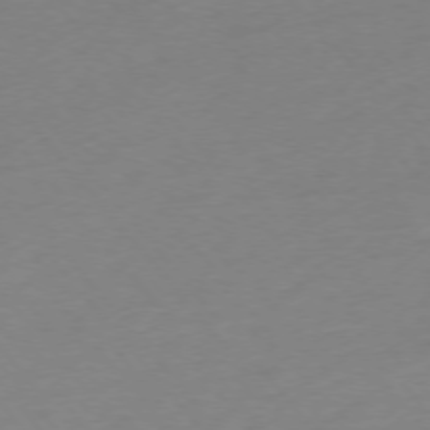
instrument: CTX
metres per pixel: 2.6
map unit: Hpe
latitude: -75.8801
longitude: -12.1200
